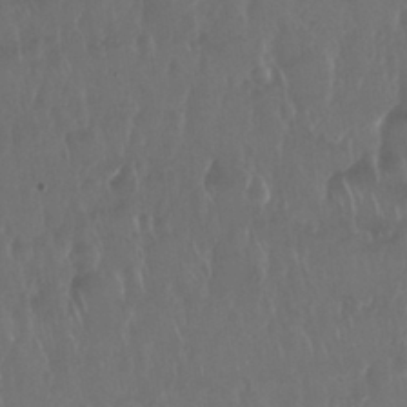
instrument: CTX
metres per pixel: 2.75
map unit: Nhu
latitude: 29.2159
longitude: -56.8946
